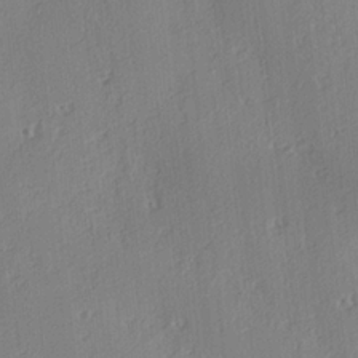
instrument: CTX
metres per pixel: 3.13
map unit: lAa
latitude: 3.8205
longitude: -112.0255
